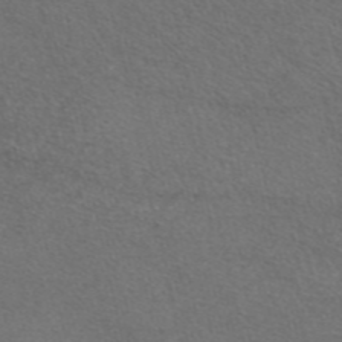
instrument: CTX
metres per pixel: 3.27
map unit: eAb
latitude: 47.6883
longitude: 112.6330
